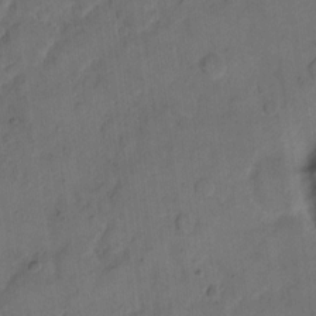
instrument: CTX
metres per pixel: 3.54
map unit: eHh
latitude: 12.8569
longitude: -65.8961
